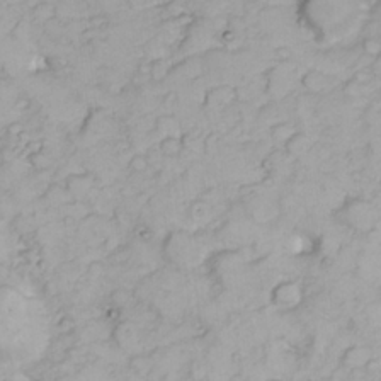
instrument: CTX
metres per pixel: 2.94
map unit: Nhu
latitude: 23.1781
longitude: -60.3278
